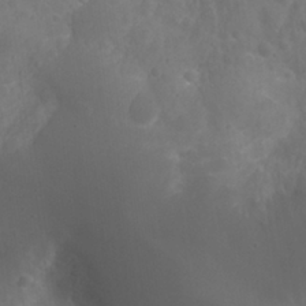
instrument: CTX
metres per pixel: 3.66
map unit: Nhu
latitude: 27.4615
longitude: -56.1199
